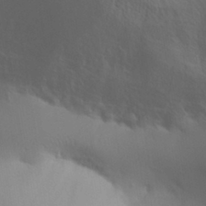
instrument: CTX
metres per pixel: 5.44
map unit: Aa
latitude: 32.1011
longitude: -140.5356
